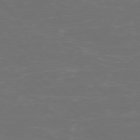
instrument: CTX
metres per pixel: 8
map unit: Ap
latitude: -75.7856
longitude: -76.5168
